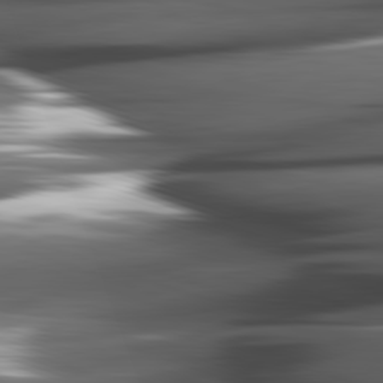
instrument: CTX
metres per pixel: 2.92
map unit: lApd
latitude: 82.1955
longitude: -144.9136
